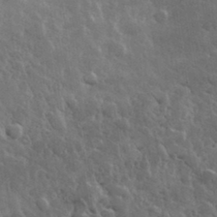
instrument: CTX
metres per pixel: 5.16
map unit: lHvf
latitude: 34.1200
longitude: -86.8947
